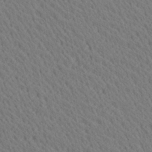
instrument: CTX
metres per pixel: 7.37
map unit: Ave
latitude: 20.7435
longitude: -139.3293
